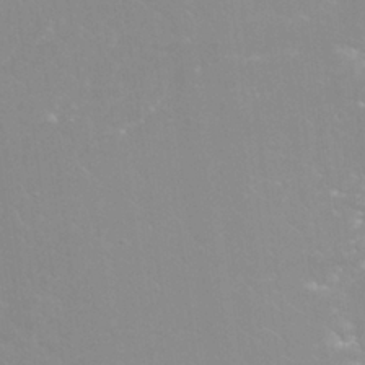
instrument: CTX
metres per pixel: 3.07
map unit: Nhu
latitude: 24.8191
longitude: -54.0822
